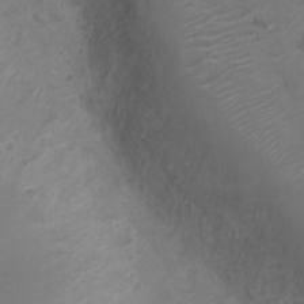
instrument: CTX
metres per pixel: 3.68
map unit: Nve
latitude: -20.1794
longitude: 106.1228
